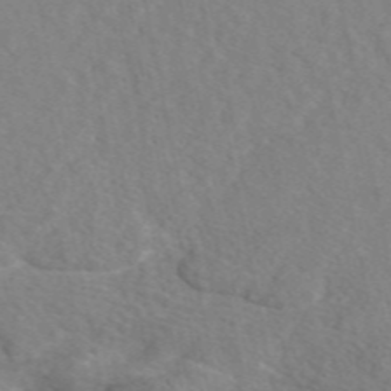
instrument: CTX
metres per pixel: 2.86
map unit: eAb
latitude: 48.3845
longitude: 117.5966
